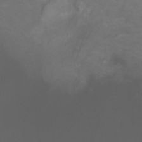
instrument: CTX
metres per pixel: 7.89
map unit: Ht
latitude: -0.3118
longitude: -38.6112
